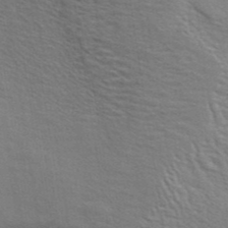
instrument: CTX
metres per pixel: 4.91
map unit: ANa
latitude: 39.8772
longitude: 29.5777
